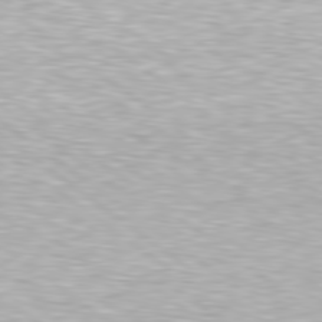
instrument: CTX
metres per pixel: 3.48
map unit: Hpe
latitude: 79.6127
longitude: -128.7057
